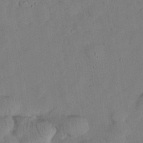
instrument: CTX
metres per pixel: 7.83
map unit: Nhu
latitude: 27.3104
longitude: -73.0081
